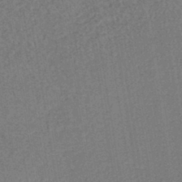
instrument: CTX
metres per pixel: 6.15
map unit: lHb
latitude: -41.2376
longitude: 62.8219
